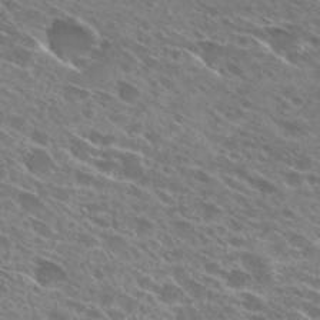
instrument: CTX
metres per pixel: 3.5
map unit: Hto
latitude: 28.6112
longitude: -43.6505
